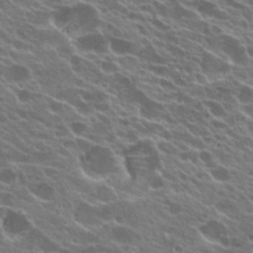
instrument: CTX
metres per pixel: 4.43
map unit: Hto
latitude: 24.2711
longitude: -37.4049
